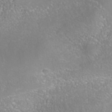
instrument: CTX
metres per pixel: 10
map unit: Nhe
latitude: -38.6141
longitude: -119.8205
